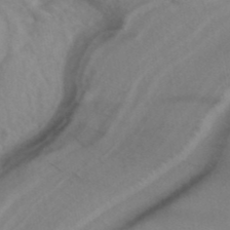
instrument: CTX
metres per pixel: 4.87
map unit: ANa
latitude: 40.1199
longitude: 28.4818
